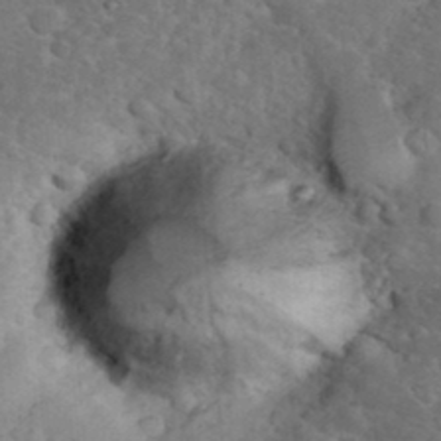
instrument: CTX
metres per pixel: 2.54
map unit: eHh
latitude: 36.3279
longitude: -65.0458
